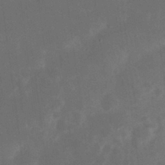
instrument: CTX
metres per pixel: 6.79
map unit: eHh
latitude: 23.9339
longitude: -70.1389
